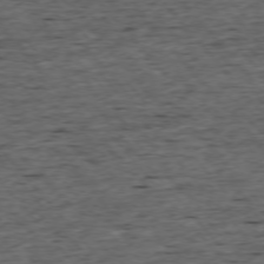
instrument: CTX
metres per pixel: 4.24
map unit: Ap
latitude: -75.8612
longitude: -92.2711
